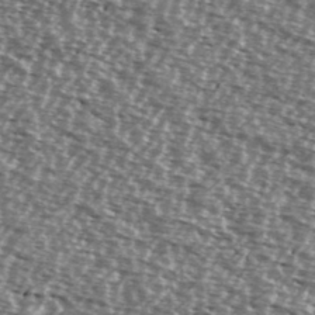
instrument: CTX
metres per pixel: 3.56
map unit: Ave
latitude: 38.4412
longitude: -112.2711
